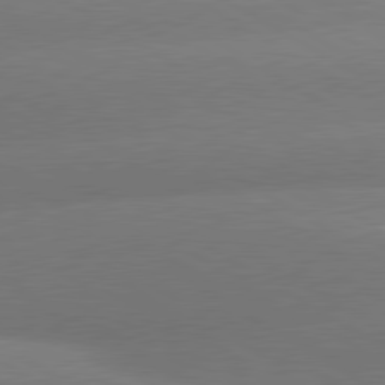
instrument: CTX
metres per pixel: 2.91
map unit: lApd
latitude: 80.3467
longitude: -149.3860
